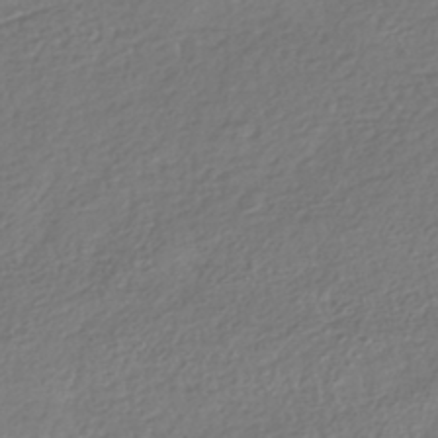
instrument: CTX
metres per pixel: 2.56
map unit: HNhu
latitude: -42.1794
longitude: 98.0283
